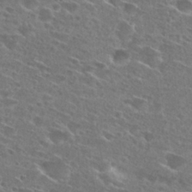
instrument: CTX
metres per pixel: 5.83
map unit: Hto
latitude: 27.1214
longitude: -46.1200
